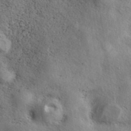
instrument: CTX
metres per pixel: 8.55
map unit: eAb
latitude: 39.4615
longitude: 113.4077
